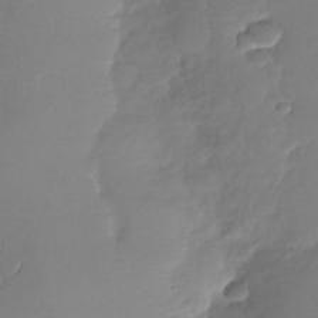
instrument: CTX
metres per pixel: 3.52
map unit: Nhu
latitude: -29.0487
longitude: -61.9528
